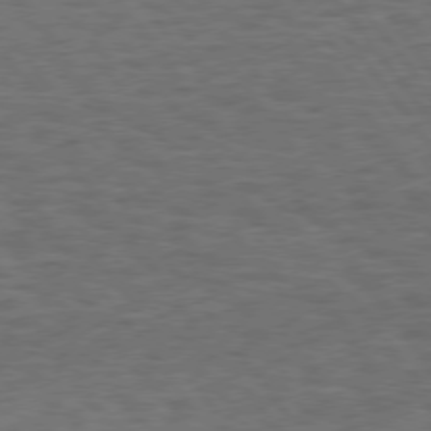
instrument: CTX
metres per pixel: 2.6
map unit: Hpe
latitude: 75.4804
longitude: -136.3468
